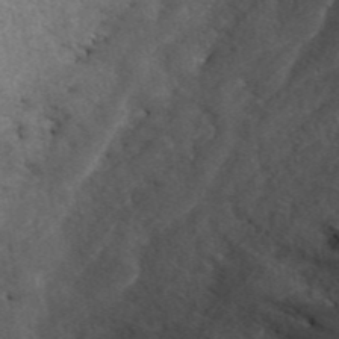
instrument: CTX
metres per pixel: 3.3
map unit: ANa
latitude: 43.6505
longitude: 30.1228
